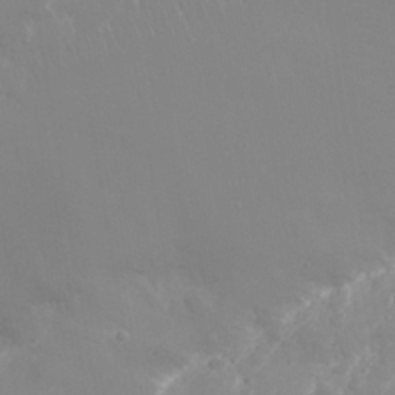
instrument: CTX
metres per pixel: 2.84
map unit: Nhu
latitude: 24.8757
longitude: -61.4615
